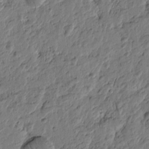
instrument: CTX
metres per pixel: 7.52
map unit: Htu
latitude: -2.1794
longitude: -178.9325
